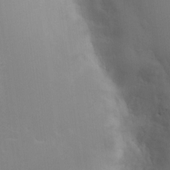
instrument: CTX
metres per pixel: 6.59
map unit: HNhu
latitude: 8.3467
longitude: -4.0822
